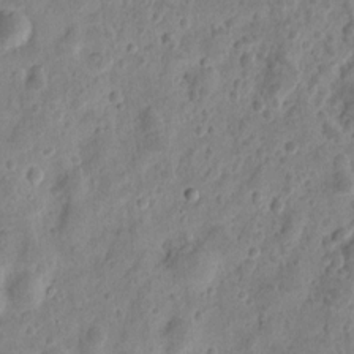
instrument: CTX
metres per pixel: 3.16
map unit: eHh
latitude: 9.8772
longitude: -73.9339
